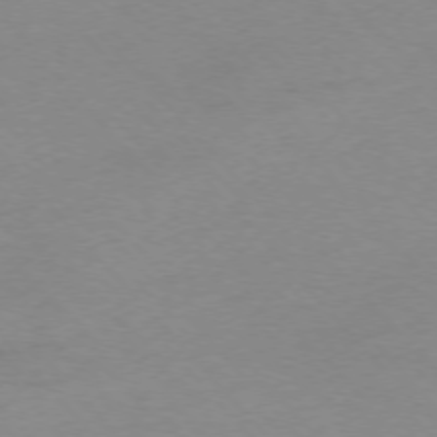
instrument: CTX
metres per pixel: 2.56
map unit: Ap
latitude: -76.0850
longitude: -71.5749
